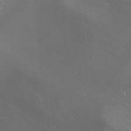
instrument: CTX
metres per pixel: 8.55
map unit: Ave
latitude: 19.2348
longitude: -138.1011
